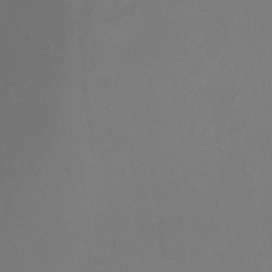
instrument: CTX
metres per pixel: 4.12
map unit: Ht
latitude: -8.9542
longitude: -28.1578
